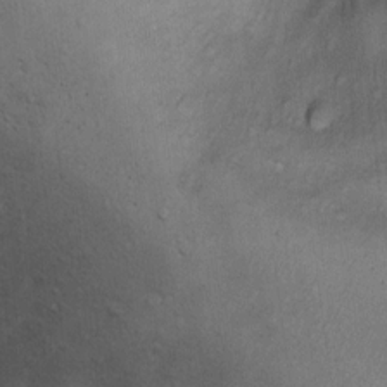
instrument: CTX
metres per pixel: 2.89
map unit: Ht
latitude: 12.6113
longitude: -39.6316
